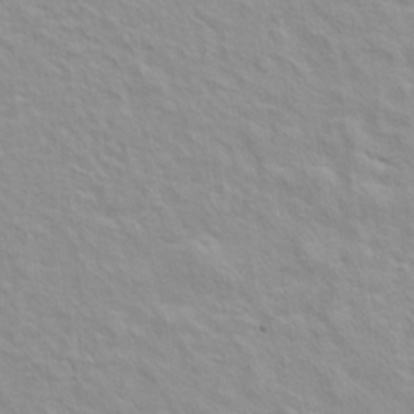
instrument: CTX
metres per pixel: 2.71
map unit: Hto
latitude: 7.8205
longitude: -31.2348
